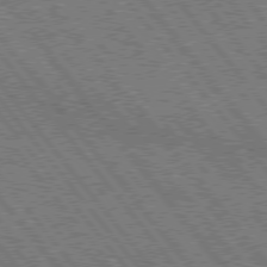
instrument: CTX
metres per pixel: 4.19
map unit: Hpe
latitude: 76.1955
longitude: -149.4993
